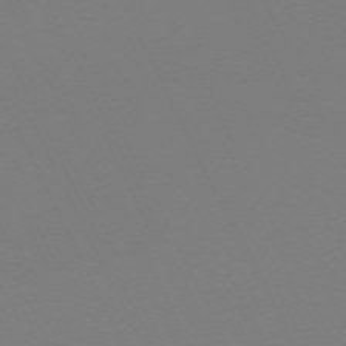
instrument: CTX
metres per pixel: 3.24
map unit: Hpe
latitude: -70.2929
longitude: 16.8030
